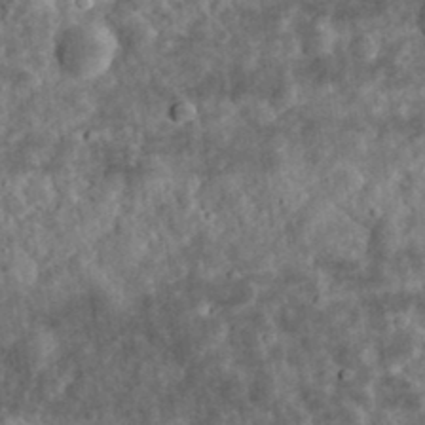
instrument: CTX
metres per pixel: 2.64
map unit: eHh
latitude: 34.9891
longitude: -78.7813
